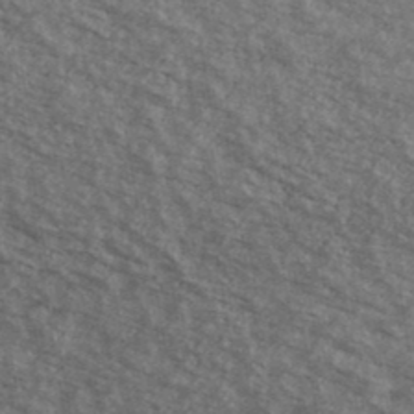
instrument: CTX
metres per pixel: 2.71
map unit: Ave
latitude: 40.3467
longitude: -109.2726
